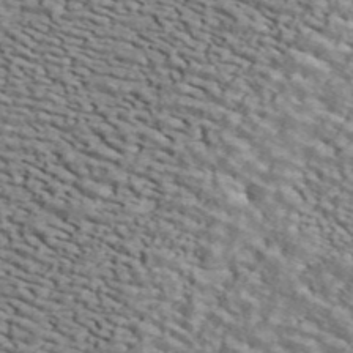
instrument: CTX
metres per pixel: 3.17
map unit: ANa
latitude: 44.9703
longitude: 37.8044
